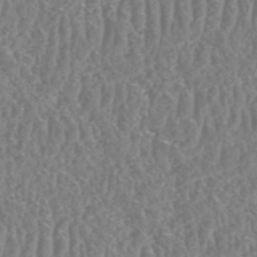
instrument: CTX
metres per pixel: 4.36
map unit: HNhu
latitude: -48.4440
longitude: 29.9367
